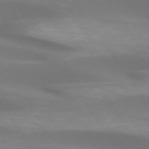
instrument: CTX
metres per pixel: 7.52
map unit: lApd
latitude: 73.9906
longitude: -51.0458
